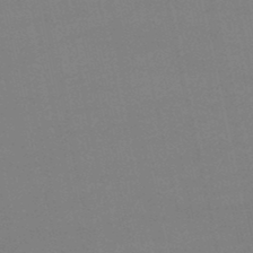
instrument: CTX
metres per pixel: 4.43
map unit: lHb
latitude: -46.3495
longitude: 58.7274
